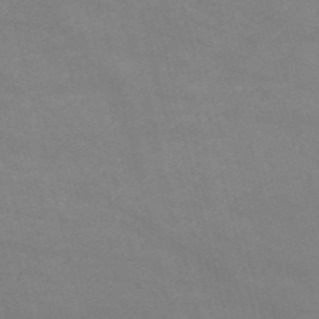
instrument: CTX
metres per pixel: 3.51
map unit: HNb
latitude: -53.3509
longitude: -37.4238
